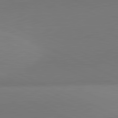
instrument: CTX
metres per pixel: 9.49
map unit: lApd
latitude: 81.8016
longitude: 144.8975
